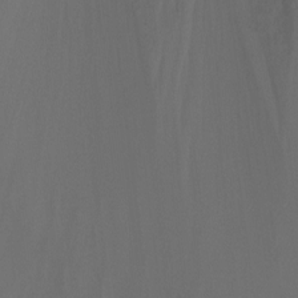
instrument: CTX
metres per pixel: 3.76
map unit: Nhu
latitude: -13.0487
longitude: -60.3089
